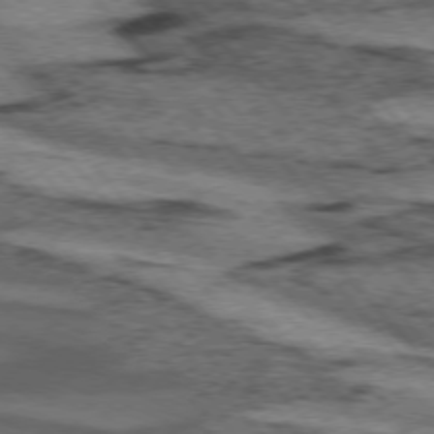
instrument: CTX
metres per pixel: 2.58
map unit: lApd
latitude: 74.7246
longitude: -78.1767
